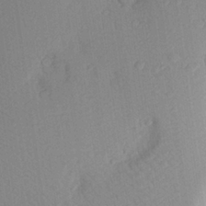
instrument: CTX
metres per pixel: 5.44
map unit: Aa
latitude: 26.3089
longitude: -146.4979
